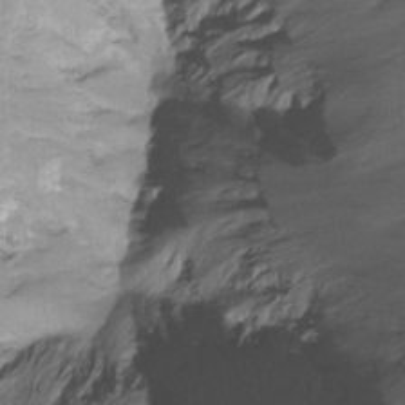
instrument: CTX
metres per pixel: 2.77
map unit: Ht
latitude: -8.6707
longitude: -39.1214
